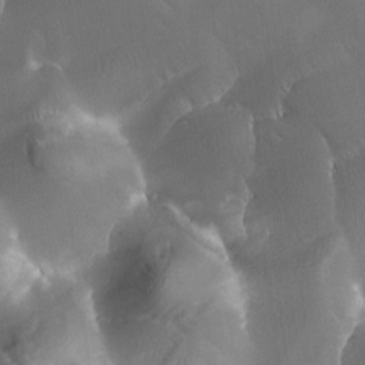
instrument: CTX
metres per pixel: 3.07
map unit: Ave
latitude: -7.5966
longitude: -122.4412
